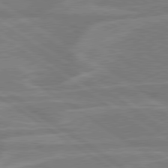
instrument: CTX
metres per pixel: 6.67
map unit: Hpe
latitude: 79.1970
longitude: -122.8380
